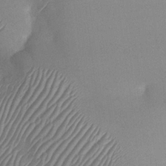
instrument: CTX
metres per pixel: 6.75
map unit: Nhu
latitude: -29.5210
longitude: -60.4979
